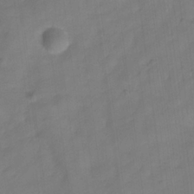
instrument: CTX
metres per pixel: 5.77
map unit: Hve
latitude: -32.7841
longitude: 92.7085
